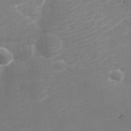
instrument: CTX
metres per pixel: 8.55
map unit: Nhu
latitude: -30.4629
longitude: -71.9528
